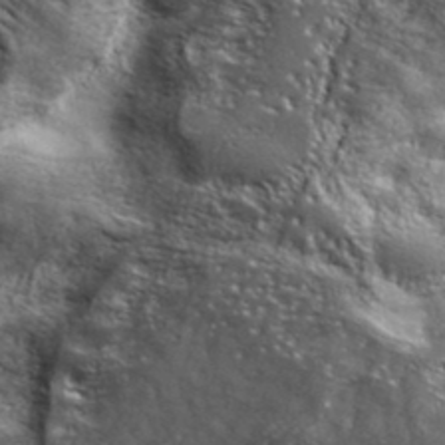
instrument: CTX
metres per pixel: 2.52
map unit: ANa
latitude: 39.4615
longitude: -90.6490
